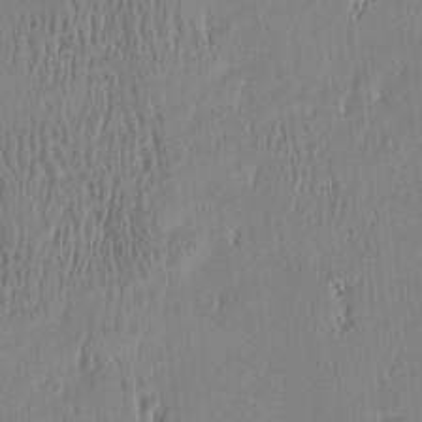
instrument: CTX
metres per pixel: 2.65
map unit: Htu
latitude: -5.1998
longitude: 175.2375
